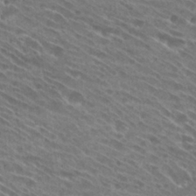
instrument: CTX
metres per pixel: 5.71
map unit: Hto
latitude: 29.1592
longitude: -44.4223
